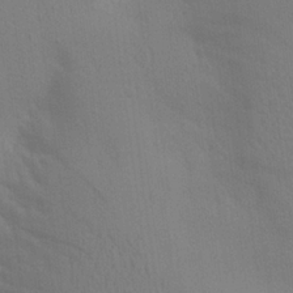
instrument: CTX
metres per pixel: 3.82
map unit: Aa
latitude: 22.7435
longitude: -145.0836
